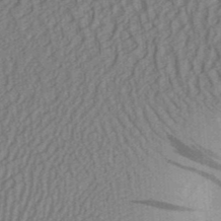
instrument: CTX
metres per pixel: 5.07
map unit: Aa
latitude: 30.9892
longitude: -142.0255
